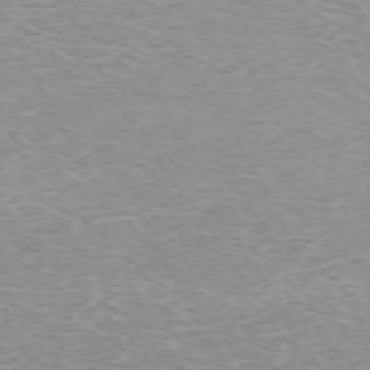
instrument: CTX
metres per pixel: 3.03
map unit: Hpe
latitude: -71.9367
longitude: 12.3495
